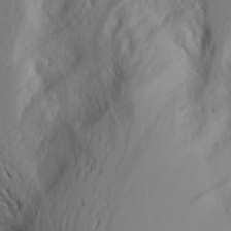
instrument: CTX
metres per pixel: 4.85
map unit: Aa
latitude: 25.6316
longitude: -146.9892
